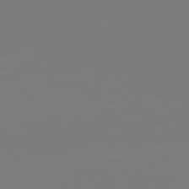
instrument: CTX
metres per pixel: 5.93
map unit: Hpe
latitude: 77.7638
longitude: -138.1389
